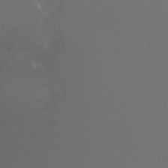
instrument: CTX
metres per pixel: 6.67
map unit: Htu
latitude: -13.3510
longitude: -71.6316
